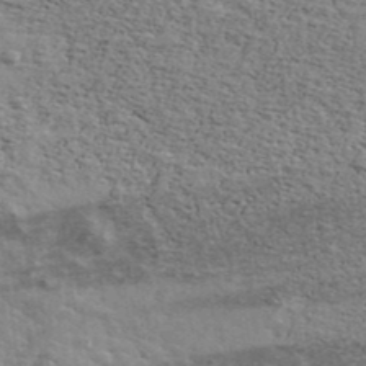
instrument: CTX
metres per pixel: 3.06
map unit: Ave
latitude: 39.5938
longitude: -109.5938
